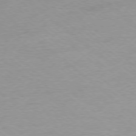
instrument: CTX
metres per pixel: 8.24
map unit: Hpe
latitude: -78.3873
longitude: -19.8583
